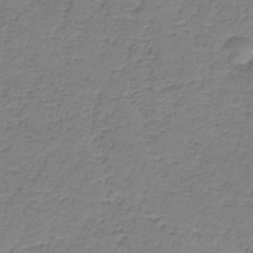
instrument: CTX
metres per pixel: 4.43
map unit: HNb
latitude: -37.0108
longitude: 53.6910
